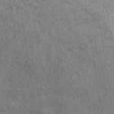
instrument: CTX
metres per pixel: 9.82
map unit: ANa
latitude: 43.0270
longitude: 13.8234
